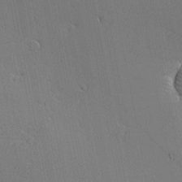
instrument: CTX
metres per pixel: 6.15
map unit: eHh
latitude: -4.4440
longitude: -80.8002
